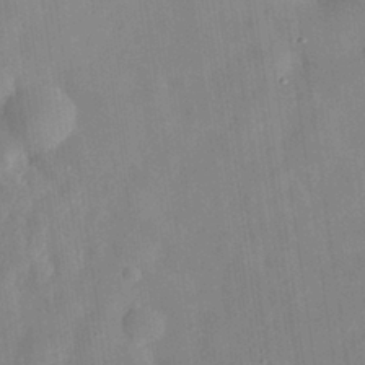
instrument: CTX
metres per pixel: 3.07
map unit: eHh
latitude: 29.5182
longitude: -74.6302
